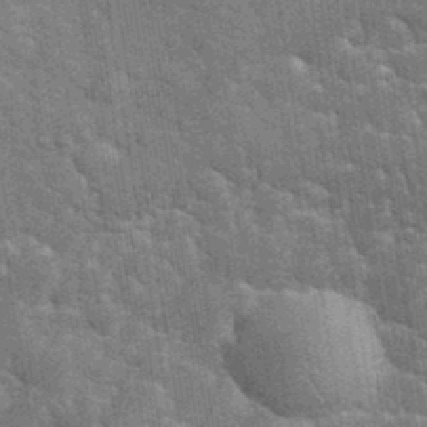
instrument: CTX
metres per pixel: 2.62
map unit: eHh
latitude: 34.7246
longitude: -65.6694
